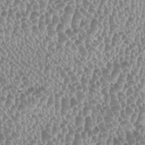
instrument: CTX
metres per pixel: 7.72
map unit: HNhu
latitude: -1.4266
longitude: 0.0661
